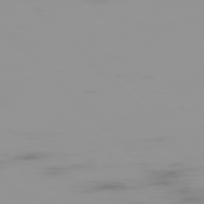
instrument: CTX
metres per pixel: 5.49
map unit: Ap
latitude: -76.4818
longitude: -75.4049
